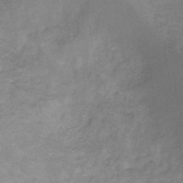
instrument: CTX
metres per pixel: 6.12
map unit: HNb
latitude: -32.9353
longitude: 61.7100
